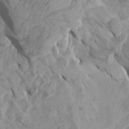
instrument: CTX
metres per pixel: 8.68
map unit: Htu
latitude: -6.0472
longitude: -76.4034
